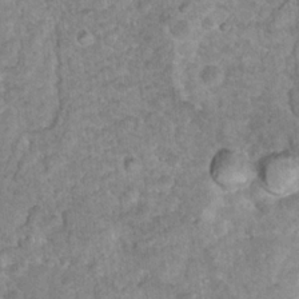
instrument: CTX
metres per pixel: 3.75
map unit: Nhu
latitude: 17.1970
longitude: -31.4238
